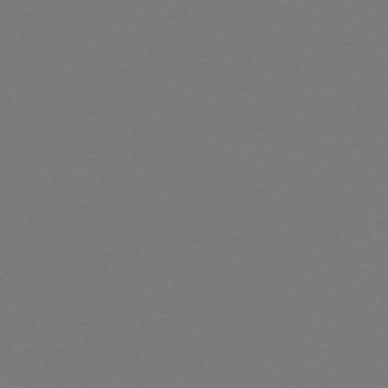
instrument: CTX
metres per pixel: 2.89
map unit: eHh
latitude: -63.2942
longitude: 52.2739
